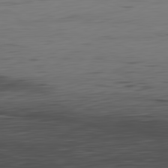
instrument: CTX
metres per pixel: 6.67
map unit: Hpe
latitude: -81.9367
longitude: 16.1039
